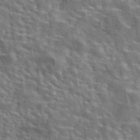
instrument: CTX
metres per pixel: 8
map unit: eAb
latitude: 43.9339
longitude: 113.5399
